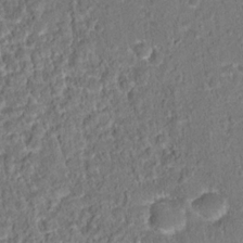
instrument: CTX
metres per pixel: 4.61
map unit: Hto
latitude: 15.8584
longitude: -39.2915
